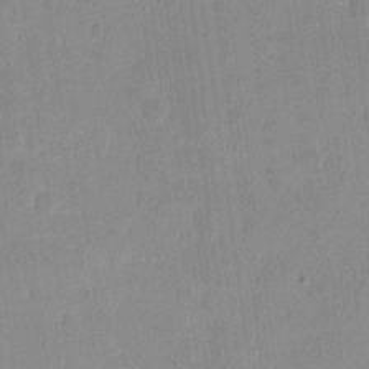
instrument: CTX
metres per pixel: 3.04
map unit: eHh
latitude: 7.1403
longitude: -66.8191
